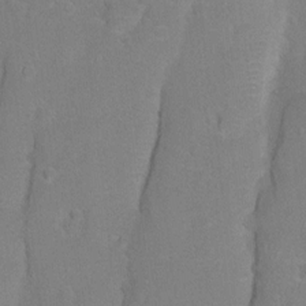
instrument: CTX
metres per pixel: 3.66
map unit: Nhu
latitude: 4.1578
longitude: -24.8946
